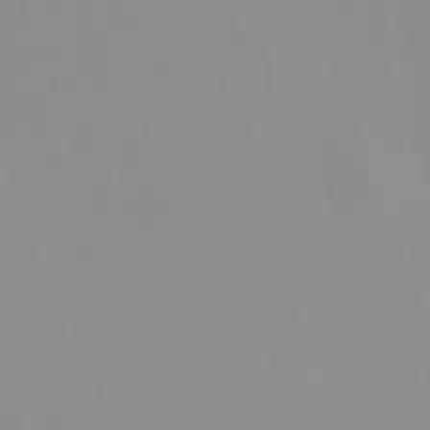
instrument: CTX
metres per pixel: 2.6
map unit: HNhu
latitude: -1.8801
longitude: -7.3482
